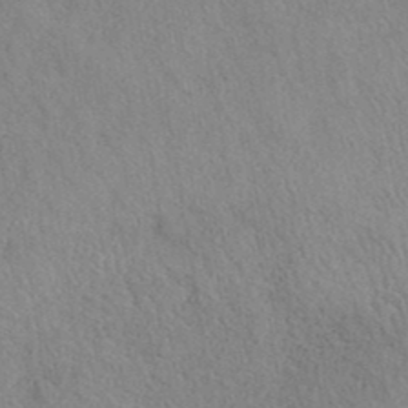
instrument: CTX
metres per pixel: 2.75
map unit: eAb
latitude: 40.0633
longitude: 110.6329
